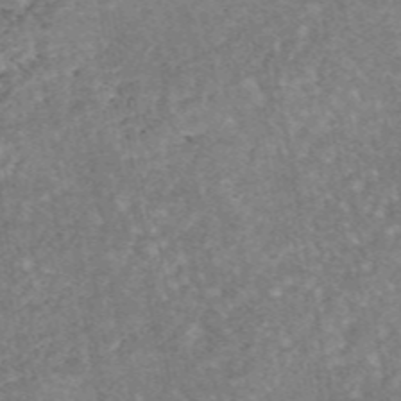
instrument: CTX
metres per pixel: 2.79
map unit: eAb
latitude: 46.9325
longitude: 120.6140
